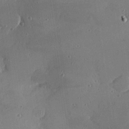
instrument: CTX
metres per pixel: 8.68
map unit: Hve
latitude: 25.6882
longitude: -93.0836
